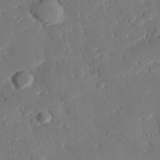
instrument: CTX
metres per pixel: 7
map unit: eHh
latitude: 26.9136
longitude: -81.0458
